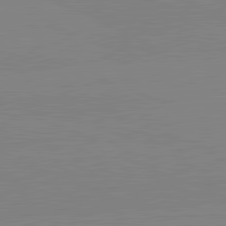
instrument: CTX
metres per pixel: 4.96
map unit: lApd
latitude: 81.9339
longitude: -157.4426
